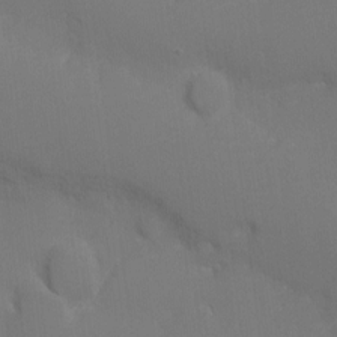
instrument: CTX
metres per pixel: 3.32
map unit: Ht
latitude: -6.0283
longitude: -25.4615
